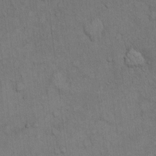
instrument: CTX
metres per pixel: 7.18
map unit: Hto
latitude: 10.8002
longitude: -61.2159
